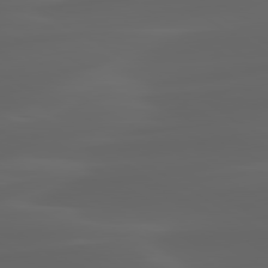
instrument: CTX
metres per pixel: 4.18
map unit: lApd
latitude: 80.2522
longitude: -93.2726
